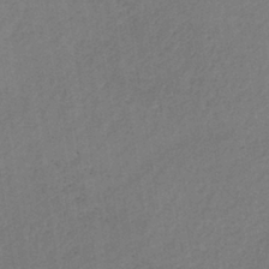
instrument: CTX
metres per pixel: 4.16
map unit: lHb
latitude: -38.6897
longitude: 72.5762
